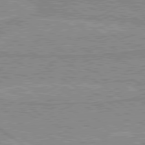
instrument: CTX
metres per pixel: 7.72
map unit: lApd
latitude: 80.0822
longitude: 170.9542
